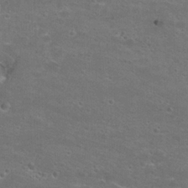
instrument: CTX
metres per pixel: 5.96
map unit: Hto
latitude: 21.7828
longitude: -43.6505
